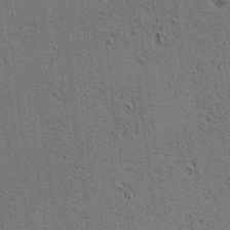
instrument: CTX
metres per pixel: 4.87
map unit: lAa
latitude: 12.8191
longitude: -108.3089
